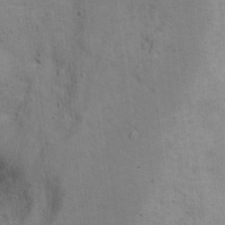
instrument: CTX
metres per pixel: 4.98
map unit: Ht
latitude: 11.8017
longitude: -39.7638
